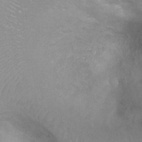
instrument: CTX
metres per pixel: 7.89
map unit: Ht
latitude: 3.1214
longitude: -26.1389
